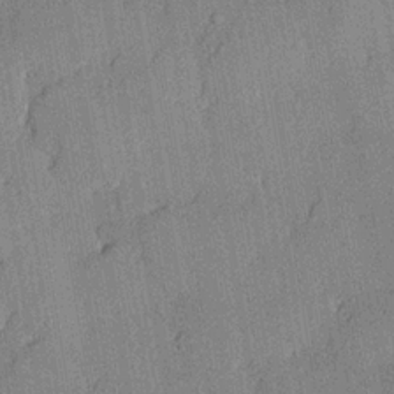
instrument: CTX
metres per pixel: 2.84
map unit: lHvf
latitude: 21.0081
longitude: 145.0487
